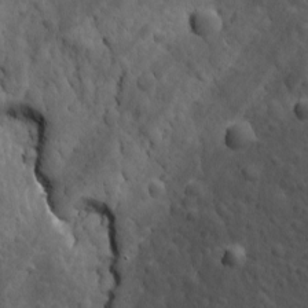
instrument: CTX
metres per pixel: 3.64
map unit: Ave
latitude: 12.1200
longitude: -104.6680
